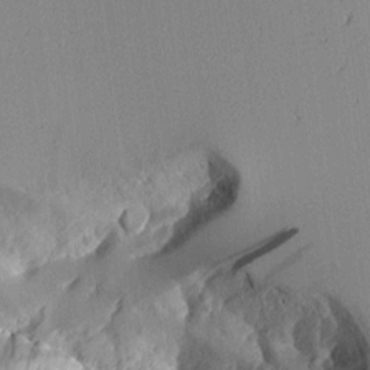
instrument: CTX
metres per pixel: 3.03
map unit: Aa
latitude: 10.5168
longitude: -127.5749
